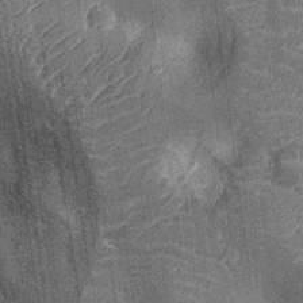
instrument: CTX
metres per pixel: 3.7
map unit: Nhu
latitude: -12.1795
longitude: -22.1011
